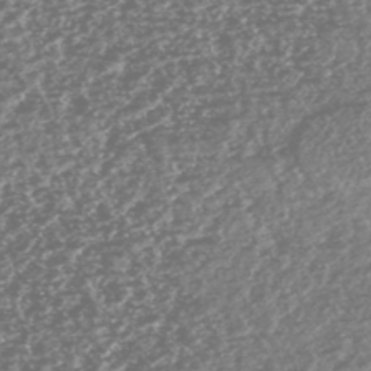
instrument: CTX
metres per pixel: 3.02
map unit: HNhu
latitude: -47.0297
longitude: 31.2187
